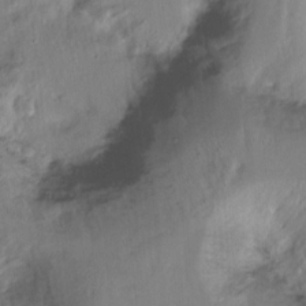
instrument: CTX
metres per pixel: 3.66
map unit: Ht
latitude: -14.8219
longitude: -42.0633
